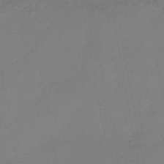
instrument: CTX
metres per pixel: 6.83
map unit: HNhu
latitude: -45.3132
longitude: 94.1039
